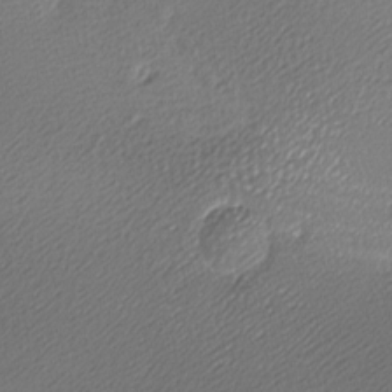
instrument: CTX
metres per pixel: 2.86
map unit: lAa
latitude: -10.0094
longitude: -127.0648
